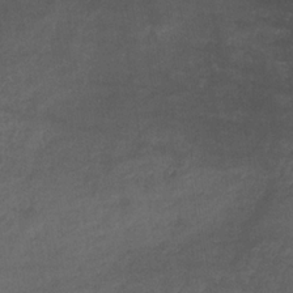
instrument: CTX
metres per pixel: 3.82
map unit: lHb
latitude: -33.3321
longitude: 64.8975
